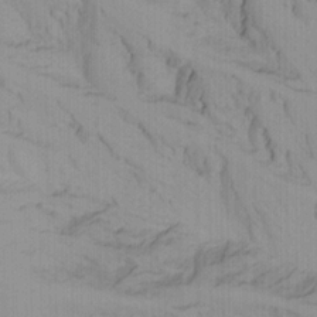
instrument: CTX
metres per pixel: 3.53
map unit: Ave
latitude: 22.9514
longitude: -136.5924
